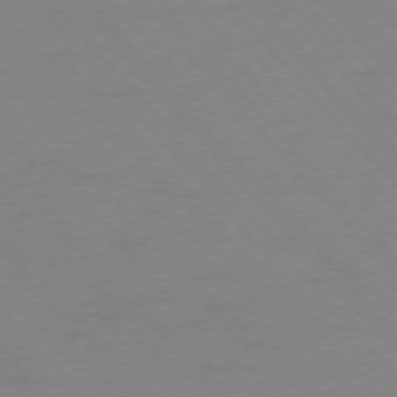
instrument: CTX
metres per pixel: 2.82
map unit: Ap
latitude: -76.7085
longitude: -70.3845
